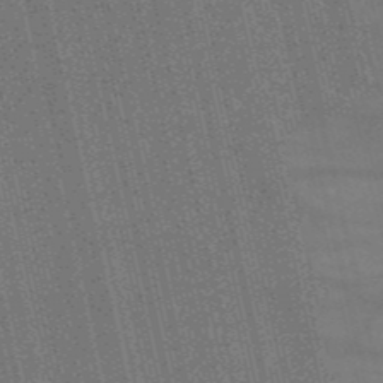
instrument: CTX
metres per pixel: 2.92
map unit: HNb
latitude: -53.9745
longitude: -37.7639
